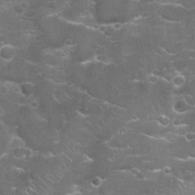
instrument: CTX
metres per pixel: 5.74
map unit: Nhu
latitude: 27.0270
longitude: -61.1970
